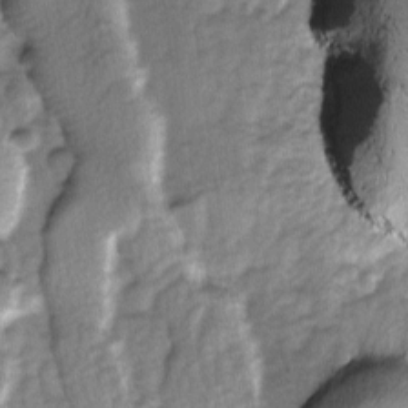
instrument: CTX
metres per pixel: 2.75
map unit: Ave
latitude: -11.4266
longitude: -120.4979
